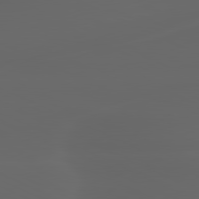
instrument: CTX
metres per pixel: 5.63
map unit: lApd
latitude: 80.2145
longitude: -117.2537
